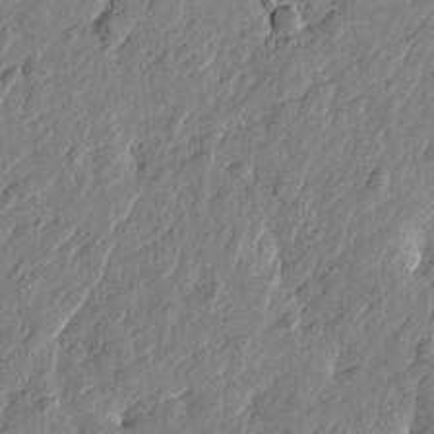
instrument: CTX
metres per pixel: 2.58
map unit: Htu
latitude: -2.7463
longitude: -179.8962
